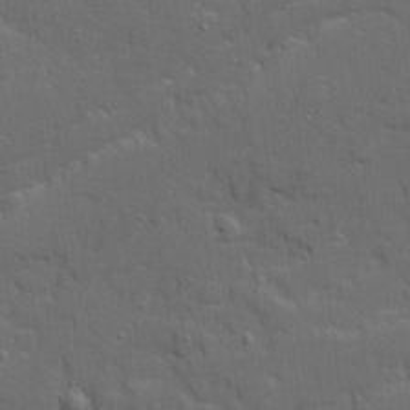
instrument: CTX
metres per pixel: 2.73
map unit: Ave
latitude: 19.6694
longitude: -128.7057
